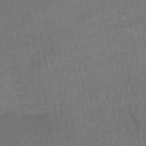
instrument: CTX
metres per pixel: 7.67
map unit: HNhu
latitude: -48.5952
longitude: 101.5966
